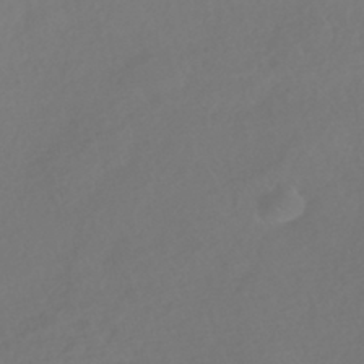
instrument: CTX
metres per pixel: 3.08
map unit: HNhu
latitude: -42.0472
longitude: 93.4643
